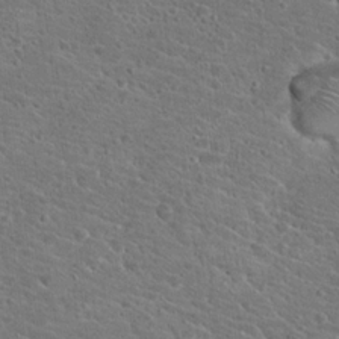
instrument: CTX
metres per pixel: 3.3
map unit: Hto
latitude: 19.1025
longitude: -33.6316
